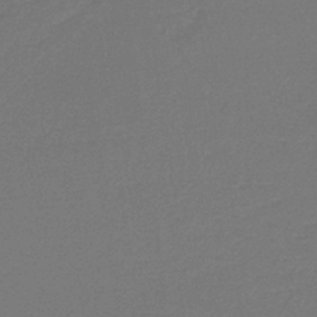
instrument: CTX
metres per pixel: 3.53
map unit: HNb
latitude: -37.8422
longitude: 55.3699
